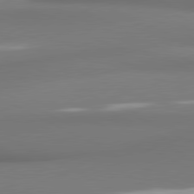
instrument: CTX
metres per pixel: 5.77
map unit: lApd
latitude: 81.1403
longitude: 177.4265
